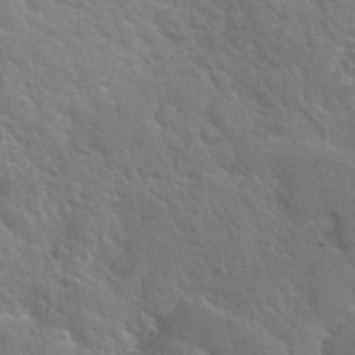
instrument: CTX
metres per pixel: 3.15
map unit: Hto
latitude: 34.3845
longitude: -39.6883
